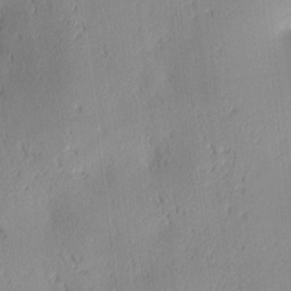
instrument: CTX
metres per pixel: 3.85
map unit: lAa
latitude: 3.8961
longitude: -117.5560
